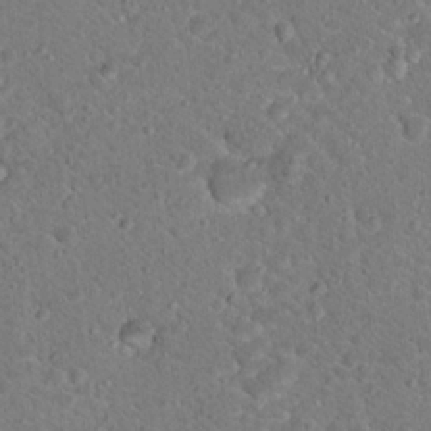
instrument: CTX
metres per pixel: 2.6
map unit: Hto
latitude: 19.1970
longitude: -33.3293
